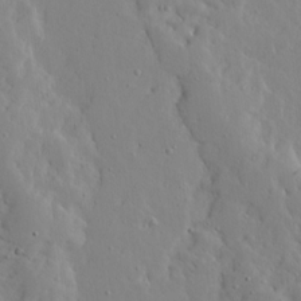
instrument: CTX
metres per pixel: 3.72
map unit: Ave
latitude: 13.2537
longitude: -133.2348
